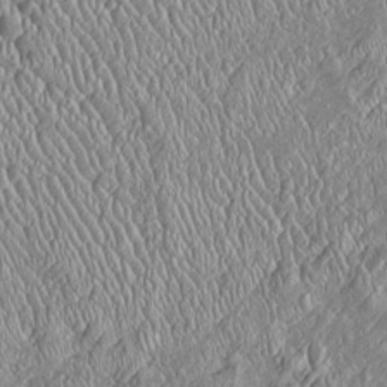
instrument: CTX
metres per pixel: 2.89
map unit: Htu
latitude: -6.1417
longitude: 157.1620
